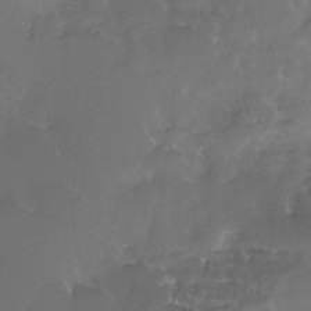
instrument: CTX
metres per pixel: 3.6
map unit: Nhe
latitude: -32.9164
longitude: -92.9513
